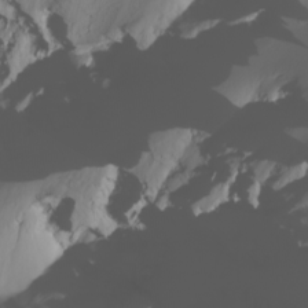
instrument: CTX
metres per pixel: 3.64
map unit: Nhu
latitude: -6.1417
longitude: -94.4034
